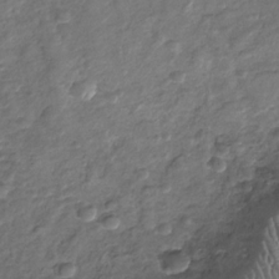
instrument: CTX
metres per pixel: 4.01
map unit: Nhu
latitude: -30.6140
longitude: -60.6112
